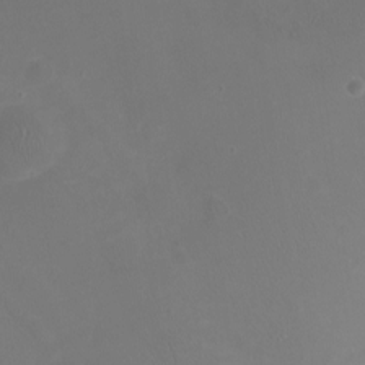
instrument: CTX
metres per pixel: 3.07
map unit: Nhu
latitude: -16.5196
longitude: -56.8757
